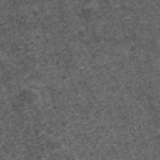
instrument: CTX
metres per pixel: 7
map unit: ANa
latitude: 41.8394
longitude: 26.8785
